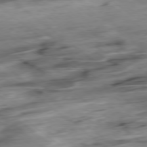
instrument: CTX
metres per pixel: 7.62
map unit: Hpe
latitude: -79.0108
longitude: -18.0255
